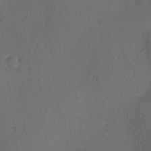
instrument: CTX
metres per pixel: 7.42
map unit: Hve
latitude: 12.9892
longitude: -90.3845
